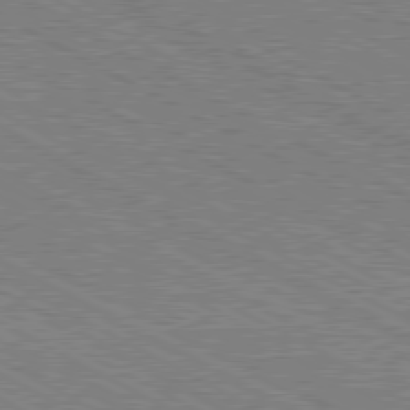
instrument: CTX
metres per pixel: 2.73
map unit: Hpe
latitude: -81.3888
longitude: 20.2739
